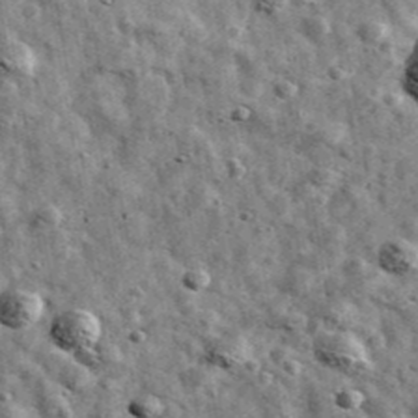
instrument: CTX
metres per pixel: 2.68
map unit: Ave
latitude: 42.8002
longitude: -107.7828
